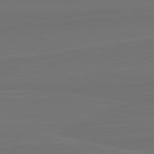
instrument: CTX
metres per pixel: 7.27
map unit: lApd
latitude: 82.7057
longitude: 164.5952
